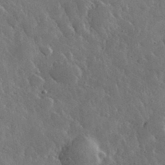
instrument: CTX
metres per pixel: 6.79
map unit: lHvf
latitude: 34.2711
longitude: -87.3481
